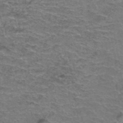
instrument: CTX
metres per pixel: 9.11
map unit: Hto
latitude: 37.6127
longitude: -42.4790
